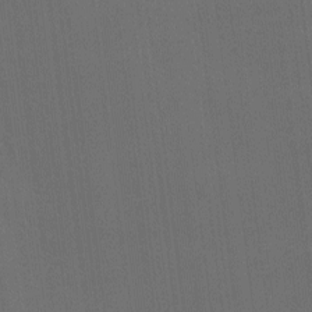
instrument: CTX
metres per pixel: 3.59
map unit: Ave
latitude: -6.8597
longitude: -122.2522
